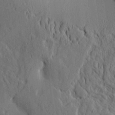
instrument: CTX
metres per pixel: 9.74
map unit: Aa
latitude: 9.7828
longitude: -129.9717
